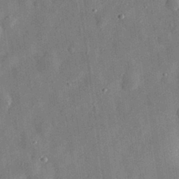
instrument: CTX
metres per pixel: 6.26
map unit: eHh
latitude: 30.1389
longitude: -75.1403
